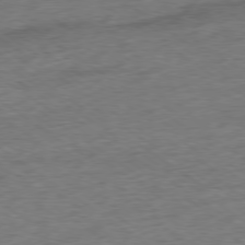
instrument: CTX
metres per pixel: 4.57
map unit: Ap
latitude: -79.2187
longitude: -67.7827
